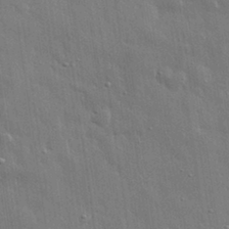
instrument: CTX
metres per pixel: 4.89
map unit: eHh
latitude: 30.9514
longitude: -79.0081
